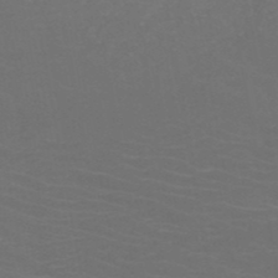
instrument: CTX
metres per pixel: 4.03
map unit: HNb
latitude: -49.5022
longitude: -46.2145
